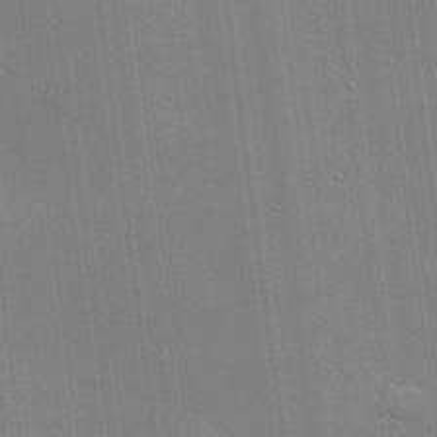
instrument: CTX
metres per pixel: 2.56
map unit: lHvf
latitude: 20.8947
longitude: 143.2187
